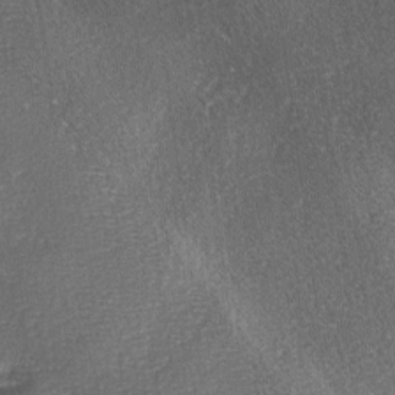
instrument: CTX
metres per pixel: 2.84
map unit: lAa
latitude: -4.7463
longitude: -127.4427
